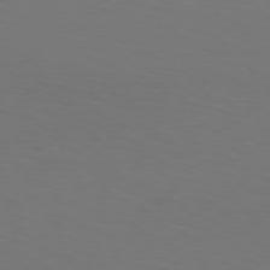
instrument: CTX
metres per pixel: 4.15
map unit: Hpe
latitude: 77.1214
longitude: -133.6505
